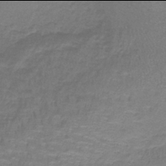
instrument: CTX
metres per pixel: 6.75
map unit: lHb
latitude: -42.0094
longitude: 58.6896
